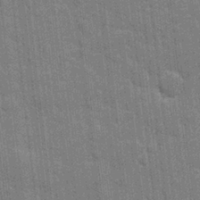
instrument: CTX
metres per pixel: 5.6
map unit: eHh
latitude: 6.9703
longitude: -74.4979
